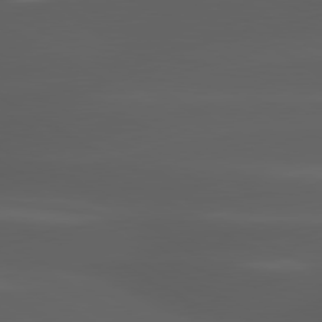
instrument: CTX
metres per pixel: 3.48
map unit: lApd
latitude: 80.3089
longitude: -144.4223
